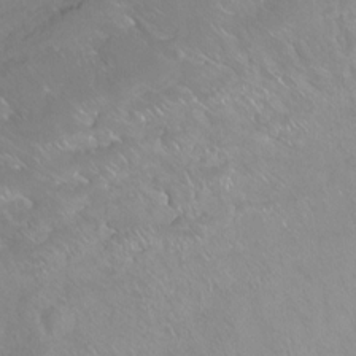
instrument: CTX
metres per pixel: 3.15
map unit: Ht
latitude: -14.7464
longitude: -44.1389
